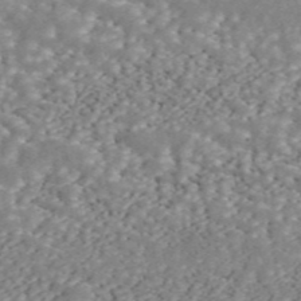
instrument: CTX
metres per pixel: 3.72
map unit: ANa
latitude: 45.6694
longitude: 37.3887
